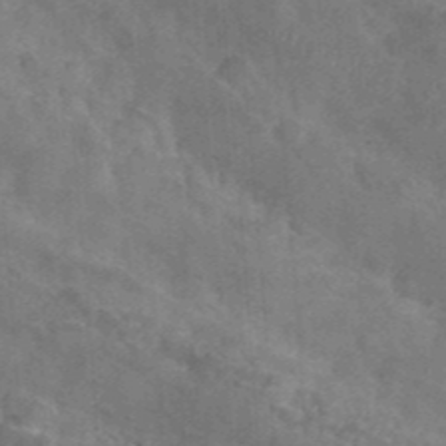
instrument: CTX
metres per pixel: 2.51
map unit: Nhu
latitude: 28.0444
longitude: -54.6868
